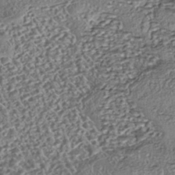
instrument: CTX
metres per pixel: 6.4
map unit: eHh
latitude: -43.4643
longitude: 121.6722
